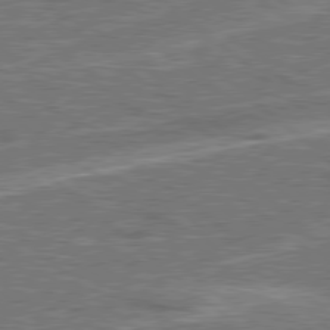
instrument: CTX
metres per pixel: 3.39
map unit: Hpe
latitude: 78.4601
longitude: -157.9528
